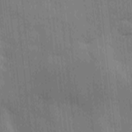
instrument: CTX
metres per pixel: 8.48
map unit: Ave
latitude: -9.8044
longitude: -123.0269
